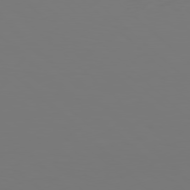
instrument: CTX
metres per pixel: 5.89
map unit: Hpe
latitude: 78.1956
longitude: -173.2348
